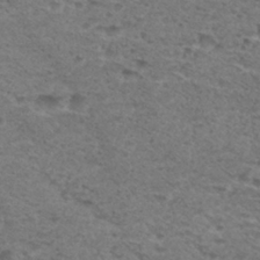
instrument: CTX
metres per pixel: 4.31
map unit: Hto
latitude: 30.4412
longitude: -48.1389
